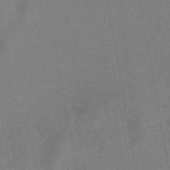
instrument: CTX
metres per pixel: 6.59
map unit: lHb
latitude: -49.0109
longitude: 71.6533
